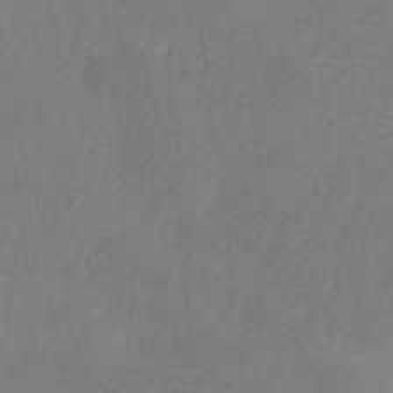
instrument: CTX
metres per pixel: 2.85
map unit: HNb
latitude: -32.5385
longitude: 58.6518
